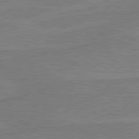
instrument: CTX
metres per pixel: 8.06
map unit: lApd
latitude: 80.3278
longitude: -175.7828
